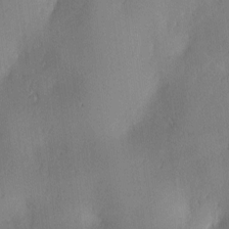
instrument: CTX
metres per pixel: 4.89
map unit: lAa
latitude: 3.0458
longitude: -117.4804
